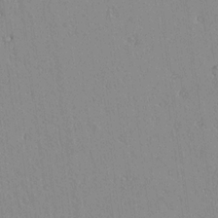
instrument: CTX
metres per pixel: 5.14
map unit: lAvf
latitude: 14.8758
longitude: -125.5182
